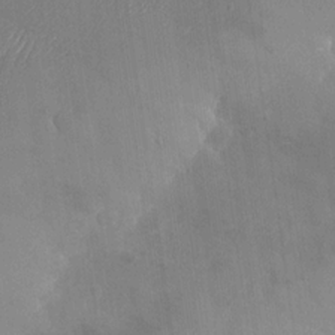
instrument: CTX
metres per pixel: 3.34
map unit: Nhu
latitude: -27.9556
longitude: -58.0822
